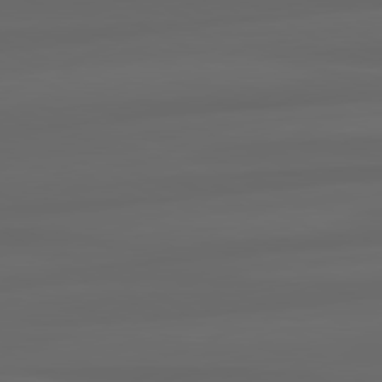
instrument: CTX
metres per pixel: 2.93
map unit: lApd
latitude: 80.1956
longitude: -116.6680
